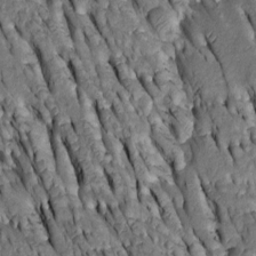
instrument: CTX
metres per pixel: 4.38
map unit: Htu
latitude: -2.8219
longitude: 150.9163
